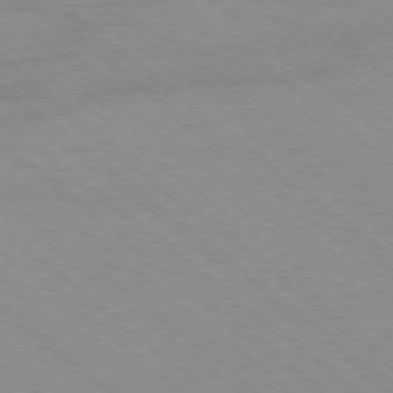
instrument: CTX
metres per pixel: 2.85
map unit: Ap
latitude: -78.7085
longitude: -65.1592
